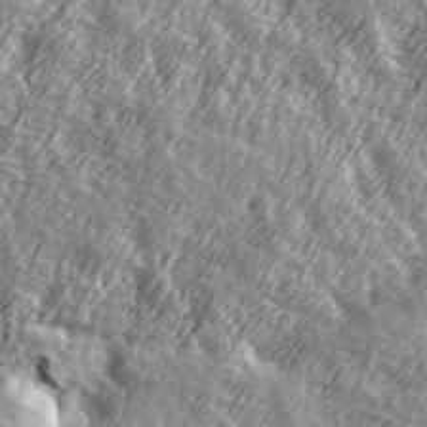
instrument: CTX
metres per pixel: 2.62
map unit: Hve
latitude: 32.0444
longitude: 149.8423
